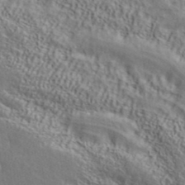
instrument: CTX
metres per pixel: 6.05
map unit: ANa
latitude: 39.1781
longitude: 28.5574
